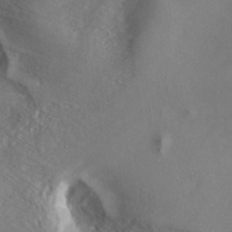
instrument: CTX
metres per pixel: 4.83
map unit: ANa
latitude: 40.5167
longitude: 23.5777
